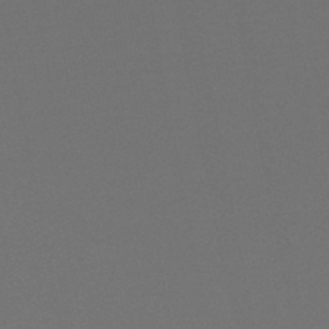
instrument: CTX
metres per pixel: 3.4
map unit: HNb
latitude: -47.7666
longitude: 56.2172
